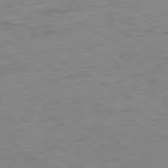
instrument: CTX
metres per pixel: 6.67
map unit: Ap
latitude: -80.5574
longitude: -93.3481
